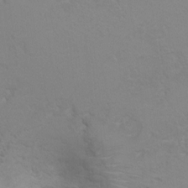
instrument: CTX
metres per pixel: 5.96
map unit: Hto
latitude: 6.6868
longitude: -30.8191
